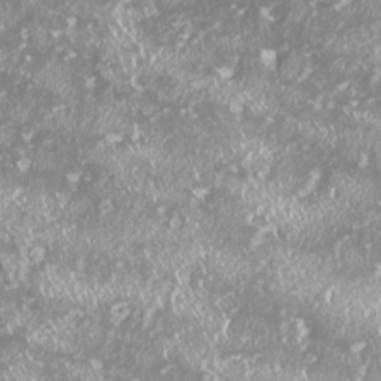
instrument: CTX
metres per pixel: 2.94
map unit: HNhu
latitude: -2.6707
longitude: 11.1998
